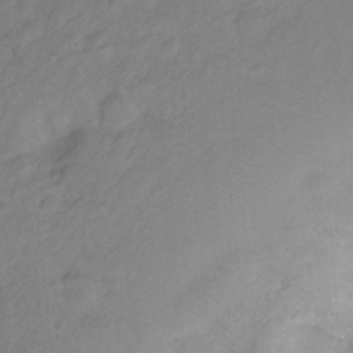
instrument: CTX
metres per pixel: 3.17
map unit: Ht
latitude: -7.8422
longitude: -39.4615
